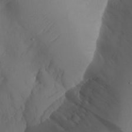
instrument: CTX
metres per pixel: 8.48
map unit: Aa
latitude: 24.3845
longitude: -127.6694
